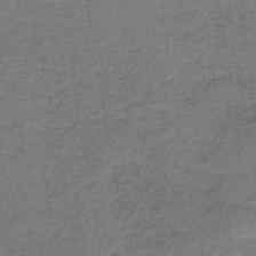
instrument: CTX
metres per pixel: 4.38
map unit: HNb
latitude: -37.4643
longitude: 51.9745
